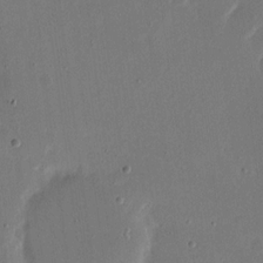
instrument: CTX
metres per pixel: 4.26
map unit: eHh
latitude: 15.8584
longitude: -70.1767
